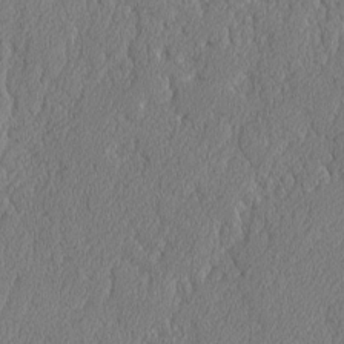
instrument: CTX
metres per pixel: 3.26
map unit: lAvf
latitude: -8.1795
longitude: -112.1578
